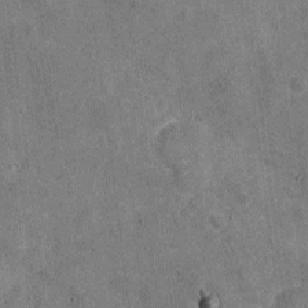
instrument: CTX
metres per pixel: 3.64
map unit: Nhu
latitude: -18.5196
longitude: -56.2711
